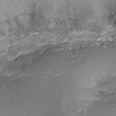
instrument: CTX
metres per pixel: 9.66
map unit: Nhu
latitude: -17.1998
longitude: -48.4601
